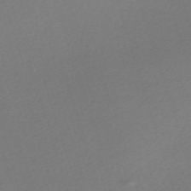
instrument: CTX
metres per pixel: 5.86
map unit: eHh
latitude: -62.2550
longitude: 52.9730
